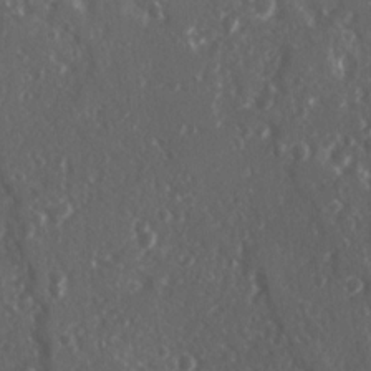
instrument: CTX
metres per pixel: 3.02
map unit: Ave
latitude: 15.7261
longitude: -131.2159
